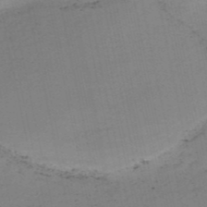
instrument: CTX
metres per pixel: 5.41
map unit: HNb
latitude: -51.5966
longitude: -53.3860
